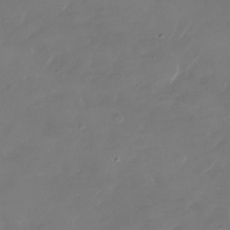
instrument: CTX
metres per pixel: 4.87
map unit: Nhu
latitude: -28.5952
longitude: -71.7072
